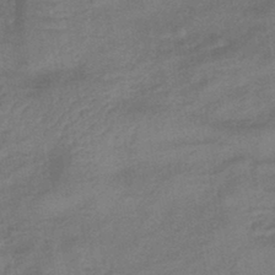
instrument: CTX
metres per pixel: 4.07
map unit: eHb
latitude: -42.8785
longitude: 82.8030
